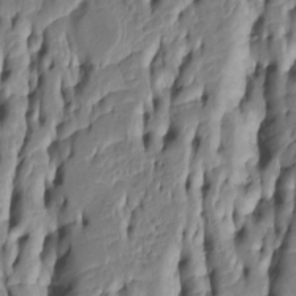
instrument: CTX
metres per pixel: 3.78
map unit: Htu
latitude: -5.4076
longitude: 150.9541
